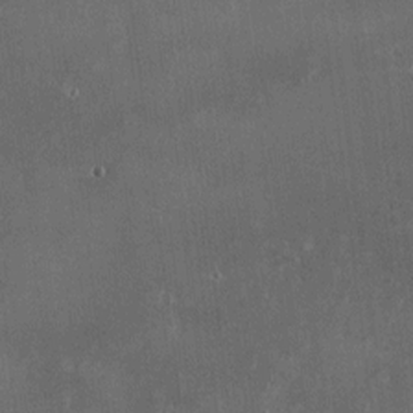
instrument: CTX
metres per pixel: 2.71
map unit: HNhu
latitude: 0.5734
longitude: 6.4440
